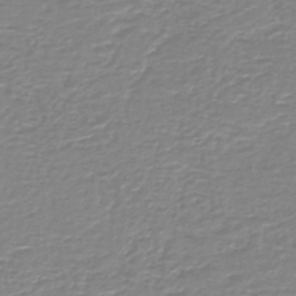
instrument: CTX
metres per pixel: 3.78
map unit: HNb
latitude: -45.9367
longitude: 53.1431
